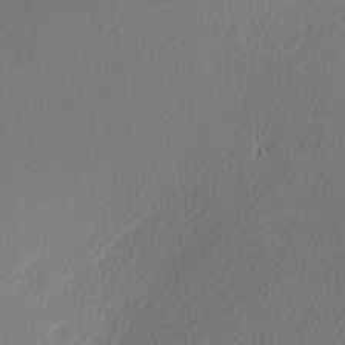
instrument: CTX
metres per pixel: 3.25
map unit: Nhu
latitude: 0.4979
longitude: -79.1403
